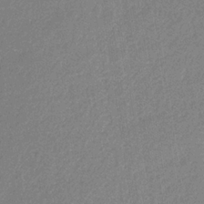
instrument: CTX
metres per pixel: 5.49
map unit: eHb
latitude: -34.6518
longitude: 74.5574
